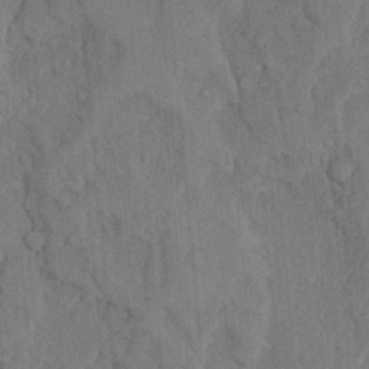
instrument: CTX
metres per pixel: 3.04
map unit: Ave
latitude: 23.6316
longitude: -133.9528
